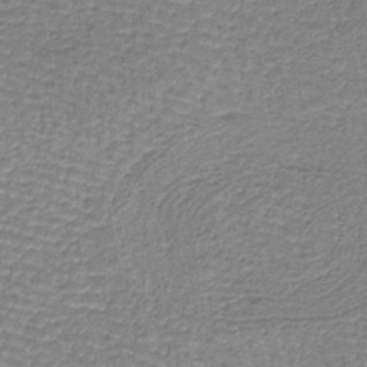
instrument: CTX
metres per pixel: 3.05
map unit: lHb
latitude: -40.0661
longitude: 62.4251
